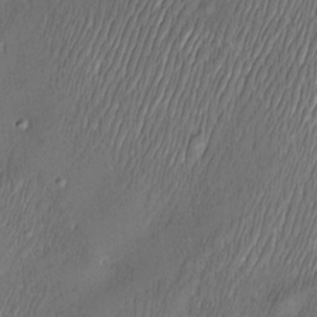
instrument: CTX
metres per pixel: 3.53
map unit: Nve
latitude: -23.4455
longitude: -138.5735
